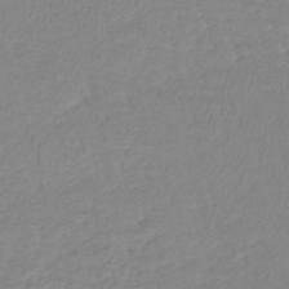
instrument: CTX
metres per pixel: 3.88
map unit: lHb
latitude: -40.2361
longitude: 72.2739
